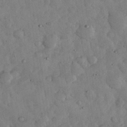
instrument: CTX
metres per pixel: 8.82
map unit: eHh
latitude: 34.2522
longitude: -69.2726
